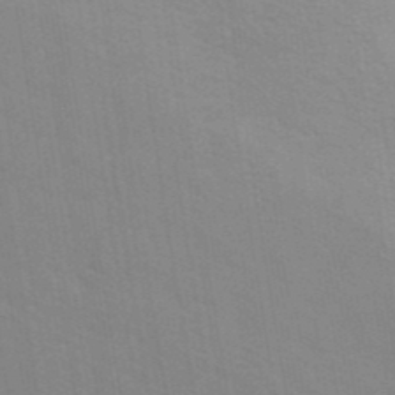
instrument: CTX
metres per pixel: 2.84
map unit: ANa
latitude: 39.6316
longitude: 22.0472
